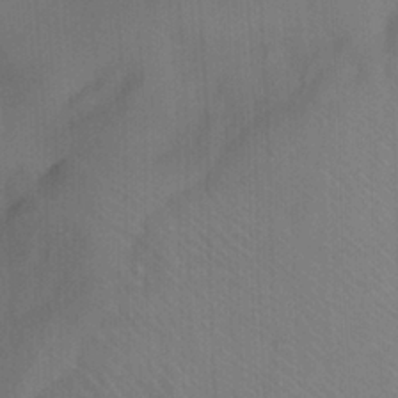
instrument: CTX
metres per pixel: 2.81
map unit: Ht
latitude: -3.4454
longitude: -27.5938
